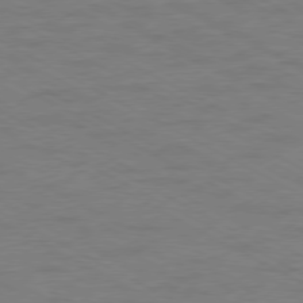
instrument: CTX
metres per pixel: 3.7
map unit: Ap
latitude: -77.7667
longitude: -75.0647
